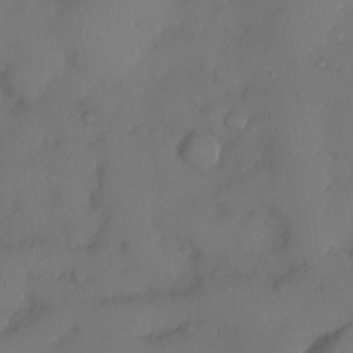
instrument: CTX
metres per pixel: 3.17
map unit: eHh
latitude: -23.6155
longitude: 15.8423
